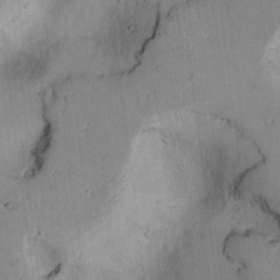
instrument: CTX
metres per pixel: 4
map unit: lAvf
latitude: 8.9514
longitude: 168.0283
